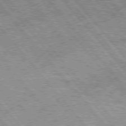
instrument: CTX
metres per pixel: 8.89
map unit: Hpe
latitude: 75.8017
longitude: -125.6693
